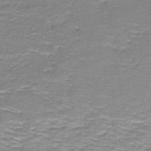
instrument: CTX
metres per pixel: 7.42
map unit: lHb
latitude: -43.0864
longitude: 55.1809
